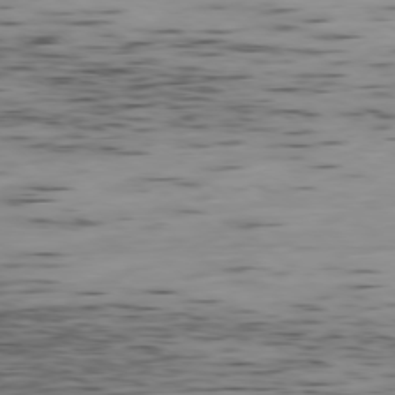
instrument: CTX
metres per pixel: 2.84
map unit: Ap
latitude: -78.7841
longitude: -63.7828
